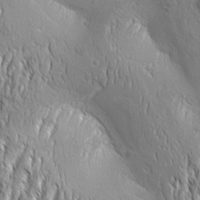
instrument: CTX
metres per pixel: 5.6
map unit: Aa
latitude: 8.2901
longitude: -132.1389
